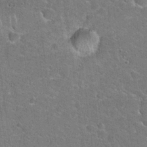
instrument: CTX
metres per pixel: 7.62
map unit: Hto
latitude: 20.9136
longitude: -48.9892
